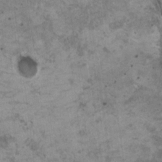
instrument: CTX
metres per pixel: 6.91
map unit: HNhu
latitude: 4.2711
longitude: -3.5182
